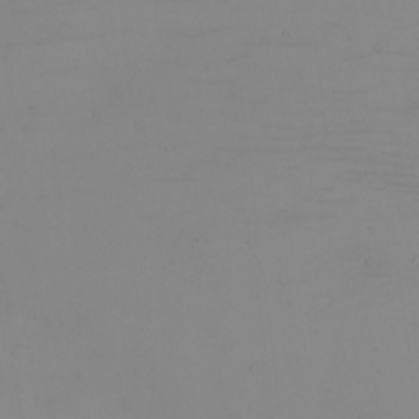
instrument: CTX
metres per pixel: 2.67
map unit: eHh
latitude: -5.8233
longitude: -82.5734
